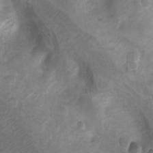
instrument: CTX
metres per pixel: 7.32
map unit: Ht
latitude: 4.6301
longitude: -29.9150
